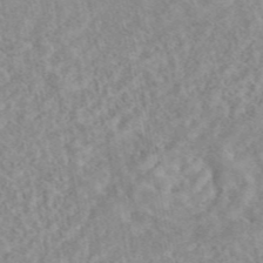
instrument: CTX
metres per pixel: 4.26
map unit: eAb
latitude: 44.6301
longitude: 115.8233
